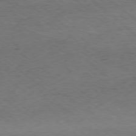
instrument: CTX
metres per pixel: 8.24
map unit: Hpe
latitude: -78.7841
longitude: 17.0865
